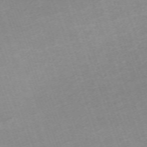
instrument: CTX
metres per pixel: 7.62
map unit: eHh
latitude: -64.6141
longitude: 50.4440
